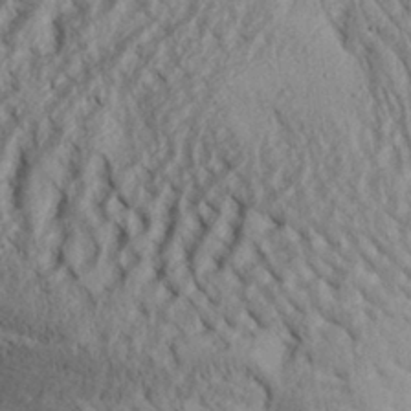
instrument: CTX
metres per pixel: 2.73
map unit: Aa
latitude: 30.0633
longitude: -138.2333
